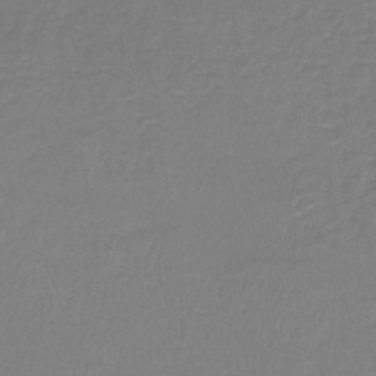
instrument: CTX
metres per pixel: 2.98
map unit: HNb
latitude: -46.6707
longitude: 52.4251
